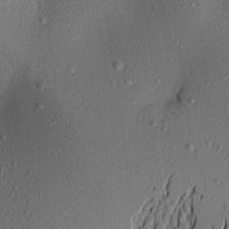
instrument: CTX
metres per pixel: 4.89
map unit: Aa
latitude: 21.7261
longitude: -147.9906
